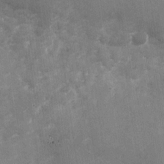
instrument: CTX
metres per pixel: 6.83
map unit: Nhu
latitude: -28.4818
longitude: -75.2537
